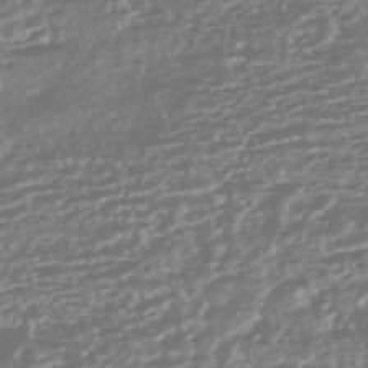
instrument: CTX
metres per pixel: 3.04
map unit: HNhu
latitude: -45.5021
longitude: 100.8219
